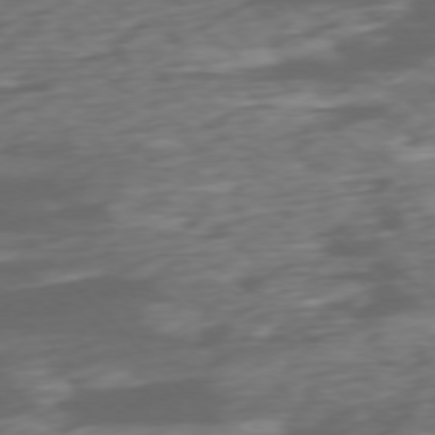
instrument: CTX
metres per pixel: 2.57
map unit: Ap
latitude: -76.5574
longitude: -78.3845
